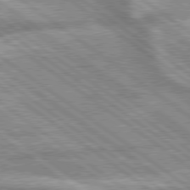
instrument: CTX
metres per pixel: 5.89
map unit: lApd
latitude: 79.3482
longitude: -168.9136
